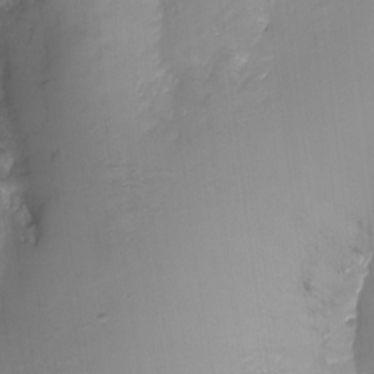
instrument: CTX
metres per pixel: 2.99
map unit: Nhu
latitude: -17.7667
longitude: -46.9325
